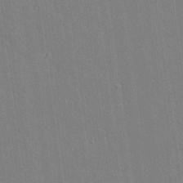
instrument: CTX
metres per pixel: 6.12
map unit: lAvf
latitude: 14.4601
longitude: -127.0270
